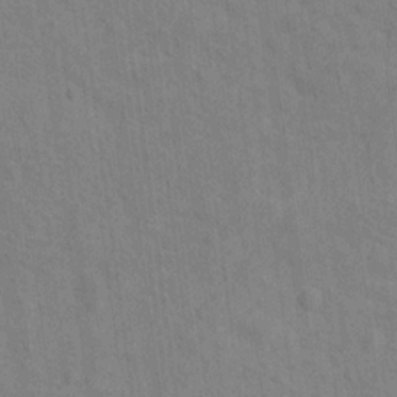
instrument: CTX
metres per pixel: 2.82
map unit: Hto
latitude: 14.2523
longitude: -38.1578
